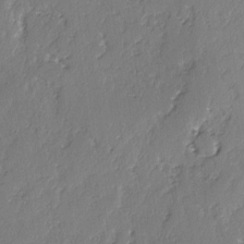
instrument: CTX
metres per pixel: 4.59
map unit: lAvf
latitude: -2.8785
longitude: -107.2537
